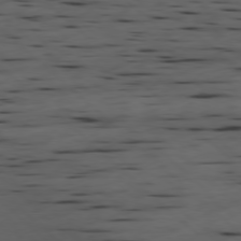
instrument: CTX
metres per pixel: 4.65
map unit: Hpe
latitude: -78.2739
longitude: -18.2333
